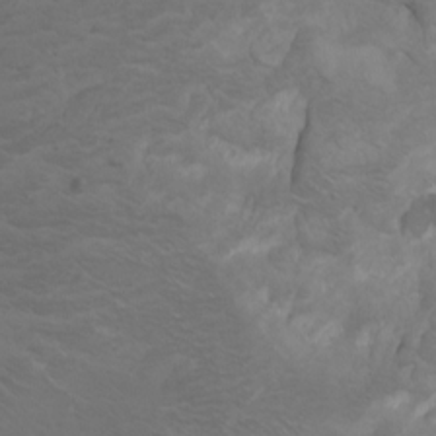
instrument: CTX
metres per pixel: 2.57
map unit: Htu
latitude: -7.2943
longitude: -65.5749
